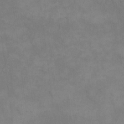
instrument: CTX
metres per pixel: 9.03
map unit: eHh
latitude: 17.0081
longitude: -66.0822
